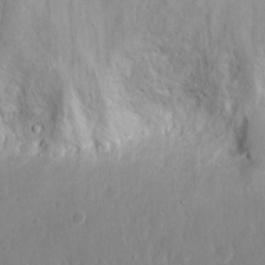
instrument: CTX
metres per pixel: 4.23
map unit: eHh
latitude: 13.8395
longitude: -72.2334
